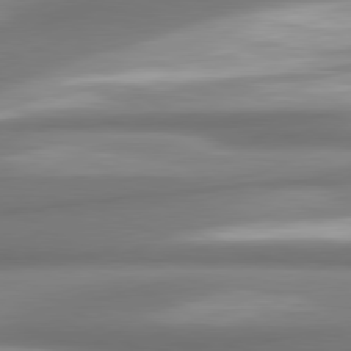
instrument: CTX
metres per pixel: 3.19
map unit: lApd
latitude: 80.1578
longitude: 179.4832
